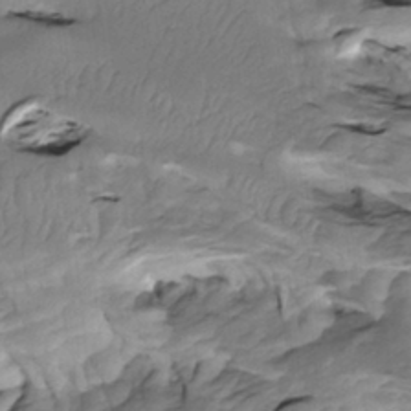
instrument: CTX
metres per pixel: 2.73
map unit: Htu
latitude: -5.3887
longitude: 150.4440
